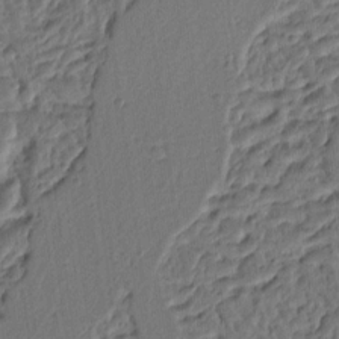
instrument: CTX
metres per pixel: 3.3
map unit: Ht
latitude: 10.0633
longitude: -76.4601
